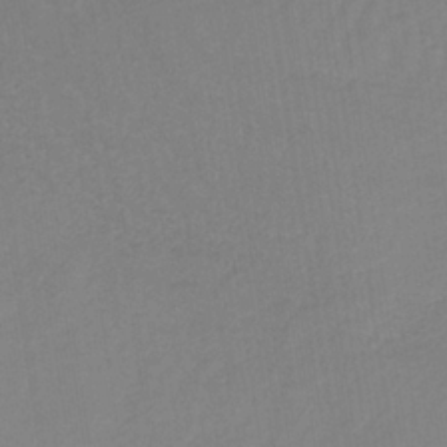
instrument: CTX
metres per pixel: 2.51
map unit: lHb
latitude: -35.9367
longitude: 72.2361
